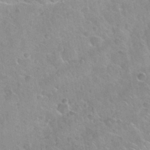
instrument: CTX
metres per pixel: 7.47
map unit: Nhu
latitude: 30.4412
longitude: -52.8002
